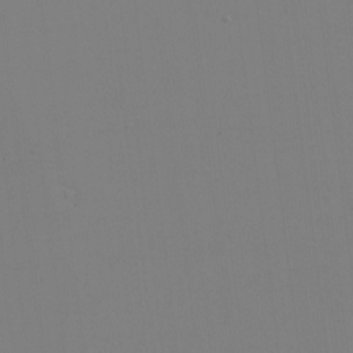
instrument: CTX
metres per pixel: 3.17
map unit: eHh
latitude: -5.8611
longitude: -83.1214
